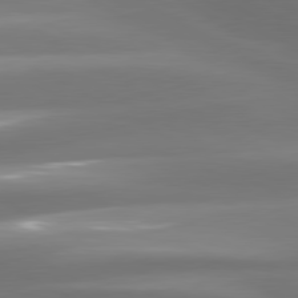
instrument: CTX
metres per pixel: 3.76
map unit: lApd
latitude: 80.7813
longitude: -139.4048
